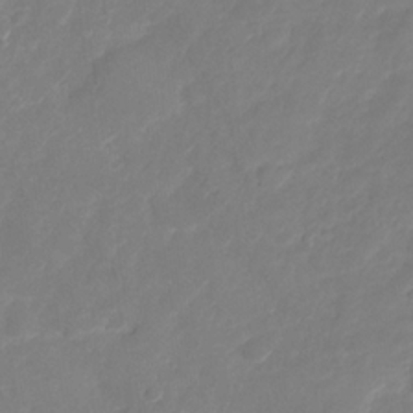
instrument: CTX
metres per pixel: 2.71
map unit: HNhu
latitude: -25.4076
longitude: 49.7289
